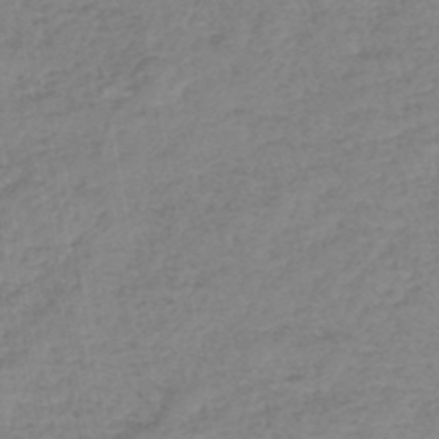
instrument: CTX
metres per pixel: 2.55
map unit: lHb
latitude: -44.8030
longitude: 65.7100
